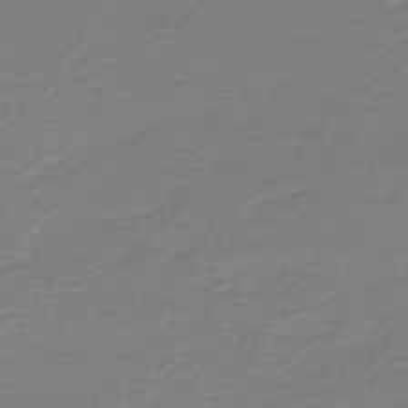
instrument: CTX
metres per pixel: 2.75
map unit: HNb
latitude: -46.5196
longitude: 52.8408
